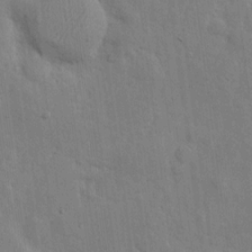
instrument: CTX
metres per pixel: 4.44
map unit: eHh
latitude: 6.8191
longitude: -72.4979
